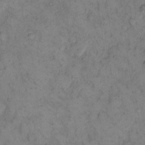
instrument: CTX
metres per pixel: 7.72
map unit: eHh
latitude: 13.0081
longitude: -63.3482
